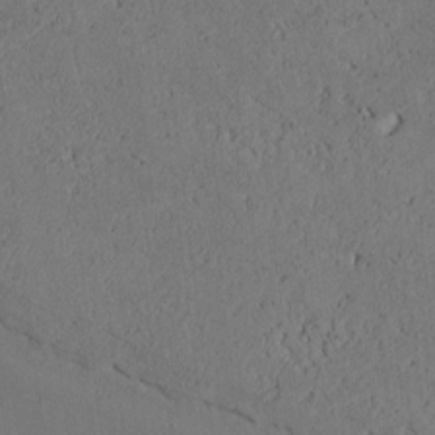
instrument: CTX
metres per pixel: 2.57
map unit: Htu
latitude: 2.7624
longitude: 148.1039
